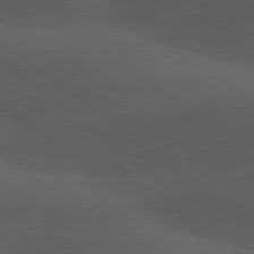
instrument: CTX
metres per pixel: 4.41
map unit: lApd
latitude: 77.8961
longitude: -55.6505
